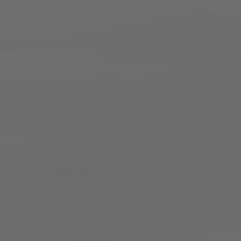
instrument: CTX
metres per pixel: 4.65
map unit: lApd
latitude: 83.4804
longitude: -127.2726
